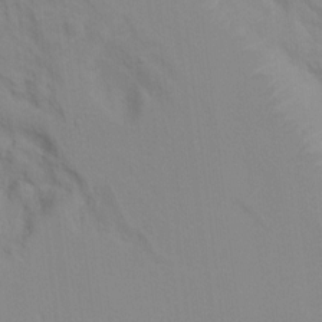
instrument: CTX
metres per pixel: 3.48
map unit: Hto
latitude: 7.4804
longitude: -34.6679
